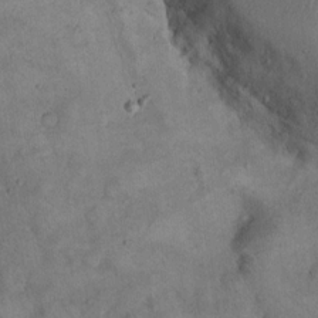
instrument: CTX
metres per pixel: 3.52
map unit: Hto
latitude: 15.8206
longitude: -61.5938
